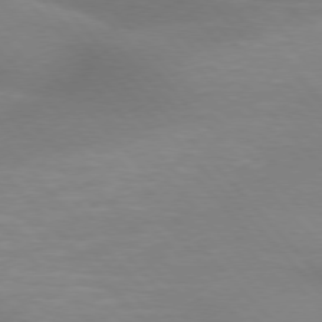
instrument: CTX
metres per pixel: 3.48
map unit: lApd
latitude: 75.4804
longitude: -61.0836
